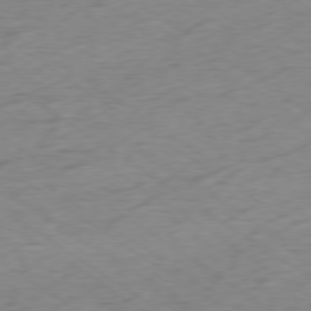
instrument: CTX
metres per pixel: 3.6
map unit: Hpe
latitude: -78.7652
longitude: -16.6679
